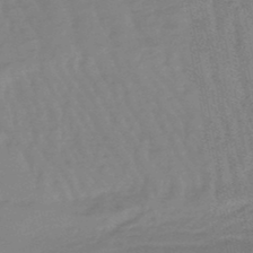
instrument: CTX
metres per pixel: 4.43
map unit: lHb
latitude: -48.9731
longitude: 77.8989
